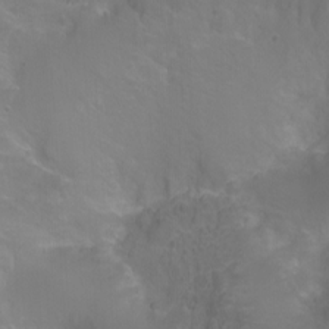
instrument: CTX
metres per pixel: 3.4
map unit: Ht
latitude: -0.2173
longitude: -46.2523
